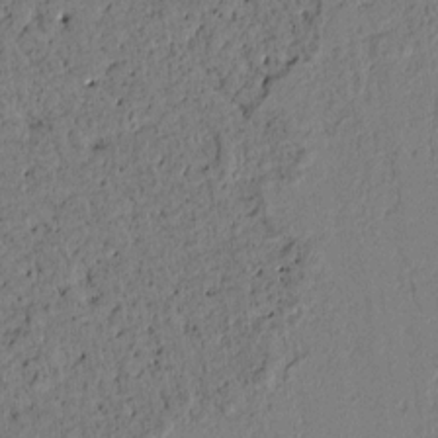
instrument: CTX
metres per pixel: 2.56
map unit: Htu
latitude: 2.6490
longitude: 177.3510
